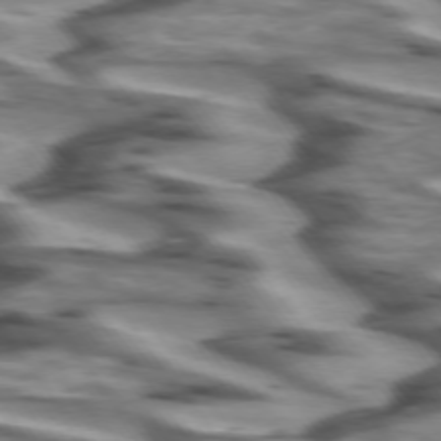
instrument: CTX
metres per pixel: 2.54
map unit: lApd
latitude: 74.4979
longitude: -58.2900
